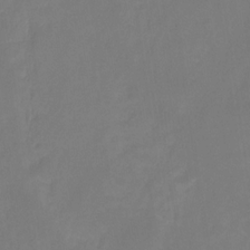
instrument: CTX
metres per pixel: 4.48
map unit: HNhu
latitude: -27.6721
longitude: 75.0865
